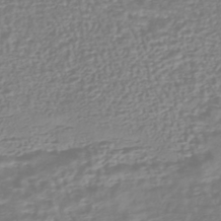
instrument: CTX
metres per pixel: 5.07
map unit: HNhu
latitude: -44.3684
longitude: 99.1998
